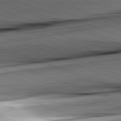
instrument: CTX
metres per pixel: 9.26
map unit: lApd
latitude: 82.1766
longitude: -151.7449
